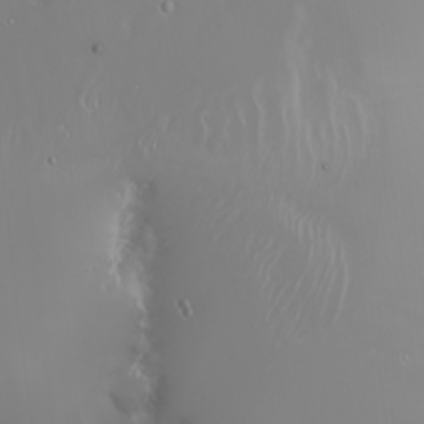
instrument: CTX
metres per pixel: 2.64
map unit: Nhu
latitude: -6.4818
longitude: -89.6694
